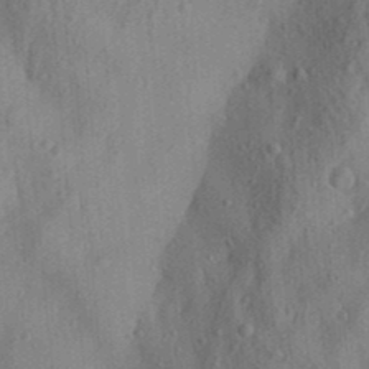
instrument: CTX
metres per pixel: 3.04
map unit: Aa
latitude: 29.4804
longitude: -138.7624
